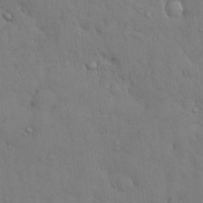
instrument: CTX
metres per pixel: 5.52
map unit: Nhu
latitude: 28.3278
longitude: -68.5546
